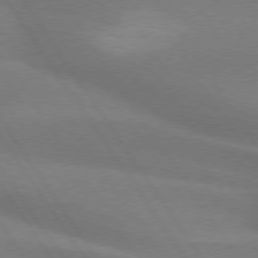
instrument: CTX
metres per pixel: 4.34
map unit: lApd
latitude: 74.2712
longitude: -63.0270
